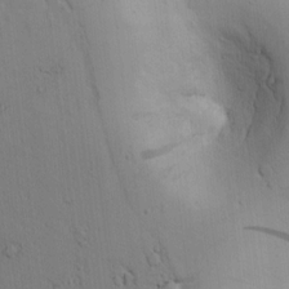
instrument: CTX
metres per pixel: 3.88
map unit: lAvf
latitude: 5.6505
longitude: 159.8233
